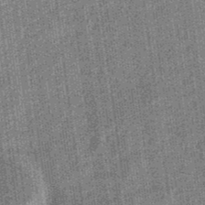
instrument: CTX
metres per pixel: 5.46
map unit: eHb
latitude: -32.9731
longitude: 74.0283
